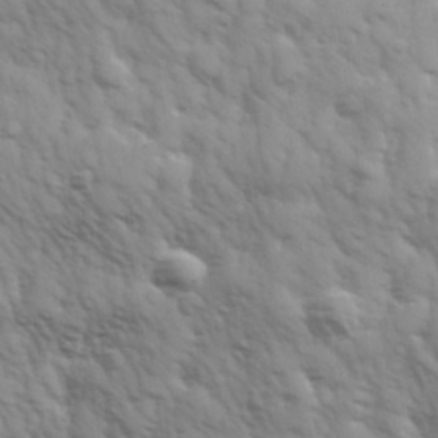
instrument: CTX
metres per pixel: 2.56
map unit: Hve
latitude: 32.0255
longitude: 150.3495
